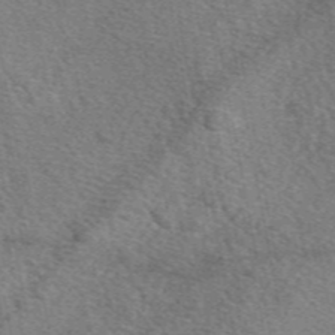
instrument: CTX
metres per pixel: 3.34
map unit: eAb
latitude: 49.7639
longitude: 110.4062
